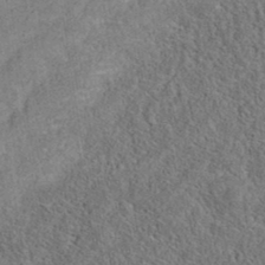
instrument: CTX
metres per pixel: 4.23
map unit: eAb
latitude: 36.3656
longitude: 112.2551
